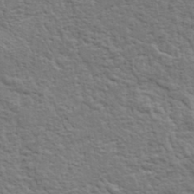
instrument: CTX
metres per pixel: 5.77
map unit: lHvf
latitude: 37.7639
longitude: -89.2348
